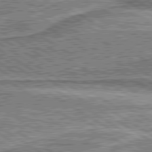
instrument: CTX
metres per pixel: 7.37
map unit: lApd
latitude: 80.2900
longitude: 172.9353
